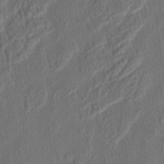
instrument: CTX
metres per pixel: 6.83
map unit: eHh
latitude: 5.3482
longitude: -77.0647
